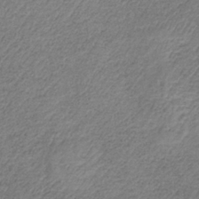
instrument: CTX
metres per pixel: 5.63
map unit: HNb
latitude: -34.1606
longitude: 61.4077
